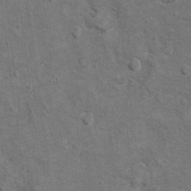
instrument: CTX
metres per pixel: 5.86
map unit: Hto
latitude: 10.1767
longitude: -36.9702
